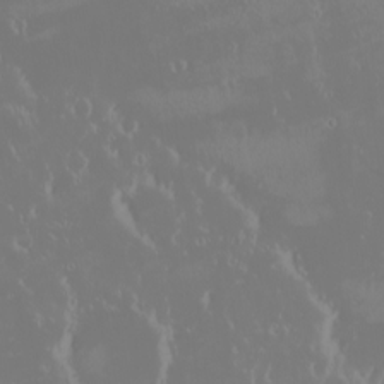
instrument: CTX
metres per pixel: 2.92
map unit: eHh
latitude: -2.2550
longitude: 20.2928
